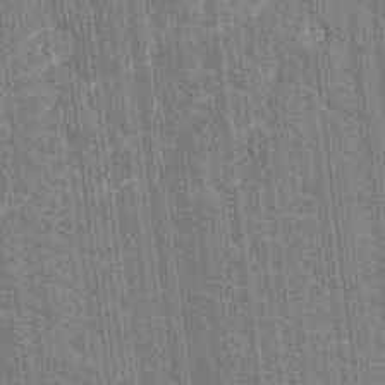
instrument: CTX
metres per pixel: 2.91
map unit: HNhu
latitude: 7.5182
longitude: -6.1389
